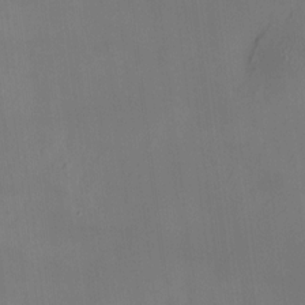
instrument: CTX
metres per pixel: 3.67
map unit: HNhu
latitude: 8.1578
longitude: 12.5385
